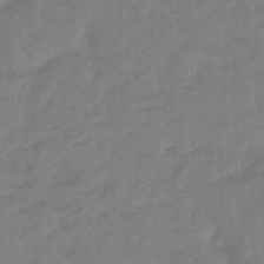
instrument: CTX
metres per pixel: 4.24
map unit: eHb
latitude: -45.9367
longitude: 83.3887
